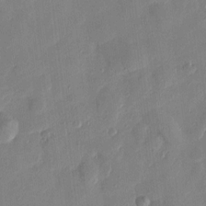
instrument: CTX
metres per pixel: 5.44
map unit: Htu
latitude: 1.4615
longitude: -177.8394
